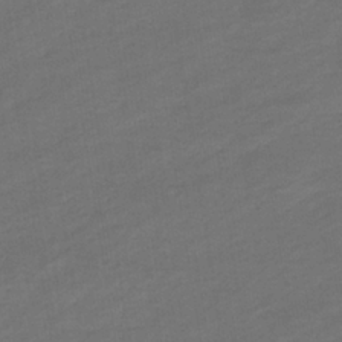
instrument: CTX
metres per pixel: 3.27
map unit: eHb
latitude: -36.2550
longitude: 78.0661
